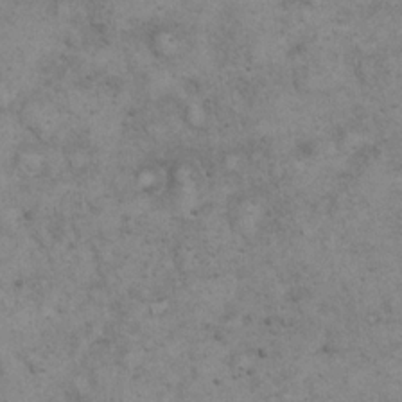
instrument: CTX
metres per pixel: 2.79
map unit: eHh
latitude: 20.6491
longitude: -59.2726
